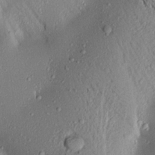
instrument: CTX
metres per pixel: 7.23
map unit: Aa
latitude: 17.8772
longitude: -148.5168
